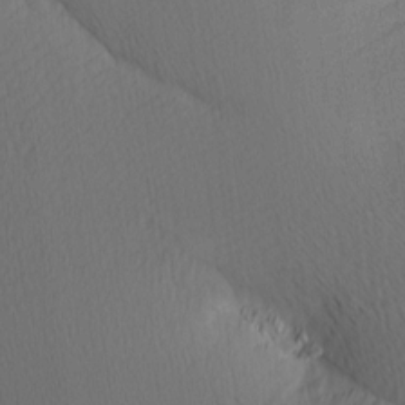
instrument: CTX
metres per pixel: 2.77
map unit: Ave
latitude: 13.1214
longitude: -106.6868
